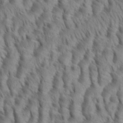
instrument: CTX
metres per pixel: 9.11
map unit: eHh
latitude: 34.8002
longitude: -138.4412
